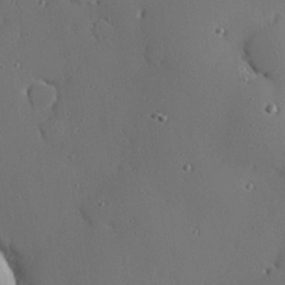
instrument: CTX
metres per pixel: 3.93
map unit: eHh
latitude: 22.8380
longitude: -91.2537
